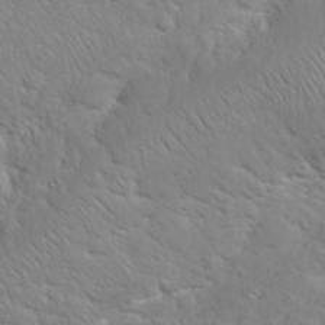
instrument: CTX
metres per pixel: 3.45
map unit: eHh
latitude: 32.2711
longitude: -62.7247
